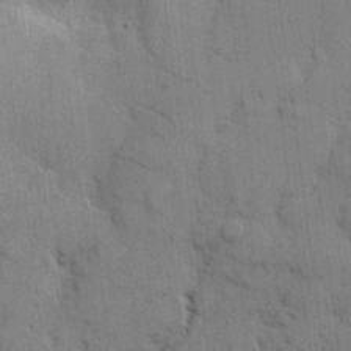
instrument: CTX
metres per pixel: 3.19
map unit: eHh
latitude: 7.3671
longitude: -65.4237
